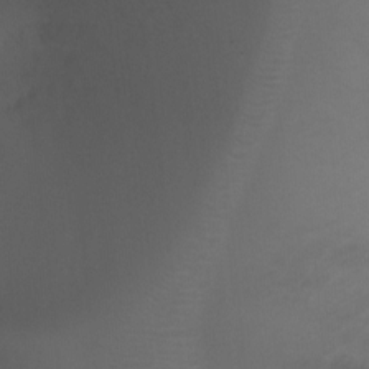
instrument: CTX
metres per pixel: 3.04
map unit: Ht
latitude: 1.7449
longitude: -24.5356
